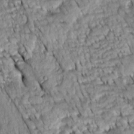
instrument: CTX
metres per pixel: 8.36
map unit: Htu
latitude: -5.6910
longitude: 153.6155
